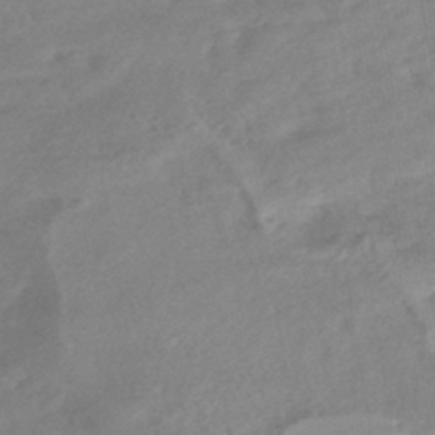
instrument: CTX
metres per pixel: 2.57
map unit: HNhu
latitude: -42.4062
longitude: 90.8975
